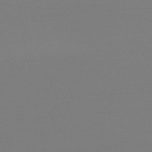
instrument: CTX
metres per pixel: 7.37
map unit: lHb
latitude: -49.0109
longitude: 66.7085
